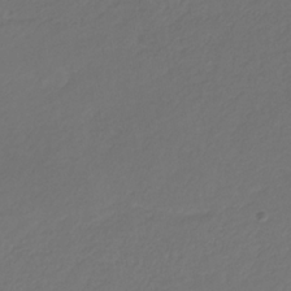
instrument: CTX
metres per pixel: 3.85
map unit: eHb
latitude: -30.4251
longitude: 65.1998
